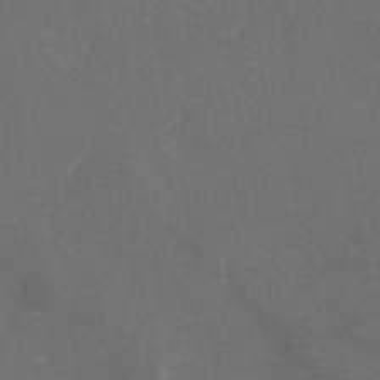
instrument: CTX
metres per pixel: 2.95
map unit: eAb
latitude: 46.1956
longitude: 115.1998
